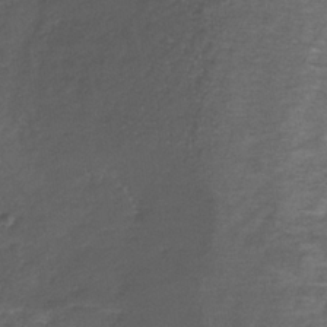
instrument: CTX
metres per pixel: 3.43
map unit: HNb
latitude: -32.7841
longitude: 61.8422
